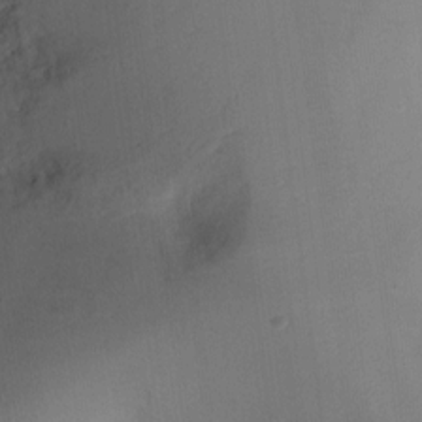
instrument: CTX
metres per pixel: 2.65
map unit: Nhu
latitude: -10.8597
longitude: -33.3104
